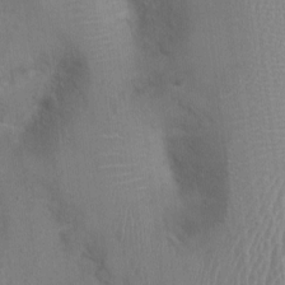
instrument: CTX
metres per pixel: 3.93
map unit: Nhu
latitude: 0.5734
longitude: -16.7246
